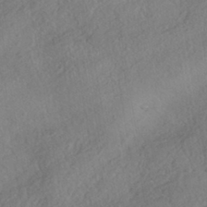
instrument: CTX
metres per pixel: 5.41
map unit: HNhu
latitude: -42.4062
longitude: 105.5399
